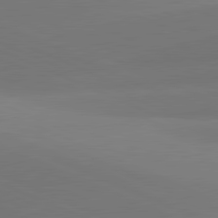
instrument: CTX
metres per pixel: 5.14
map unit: lApd
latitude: 81.7072
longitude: 144.0094
